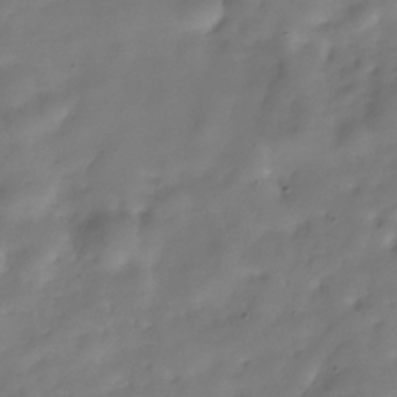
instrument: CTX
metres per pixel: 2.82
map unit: Hve
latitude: -30.6896
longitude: 94.2172
